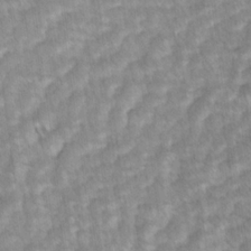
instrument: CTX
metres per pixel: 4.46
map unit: lAvf
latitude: -1.5777
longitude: -113.6883
